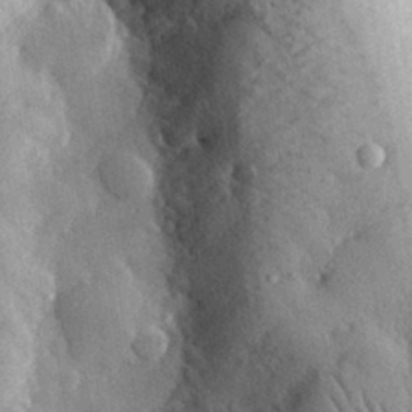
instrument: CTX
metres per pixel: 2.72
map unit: eHh
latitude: 32.0822
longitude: -80.3656
